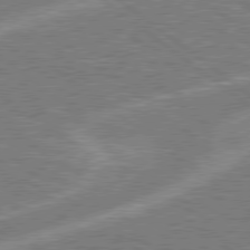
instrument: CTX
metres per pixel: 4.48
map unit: Hpe
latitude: 78.7813
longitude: -158.7624
